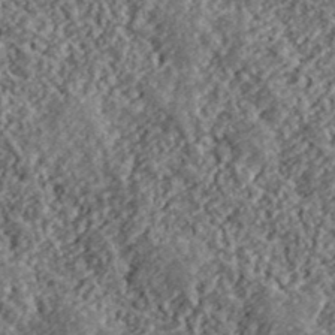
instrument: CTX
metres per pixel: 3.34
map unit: lHvf
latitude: 40.3656
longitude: -88.1389
